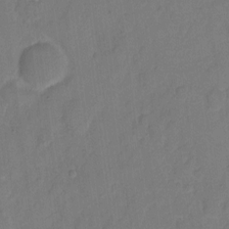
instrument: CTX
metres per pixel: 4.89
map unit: eHh
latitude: 6.0444
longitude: -65.4426
